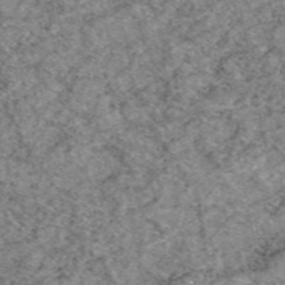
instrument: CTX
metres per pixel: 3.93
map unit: eAb
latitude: 49.4993
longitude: 109.5210
